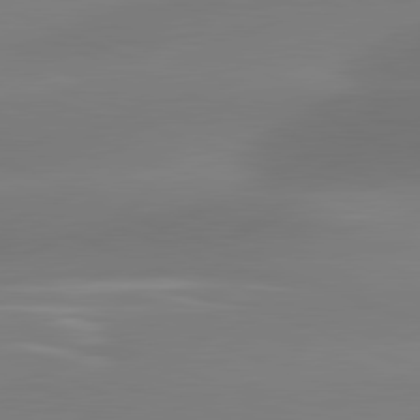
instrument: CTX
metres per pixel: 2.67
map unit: lApd
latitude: 81.4615
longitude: -162.1956
